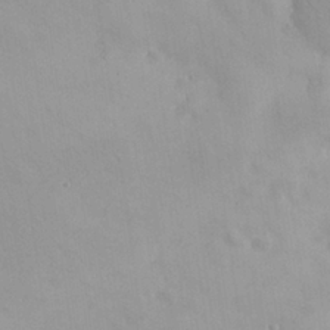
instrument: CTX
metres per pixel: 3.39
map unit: eHh
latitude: 26.2901
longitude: -65.7639
